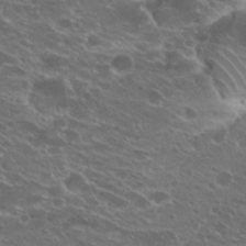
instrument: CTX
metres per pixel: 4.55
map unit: Hto
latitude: 25.3103
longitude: -40.0633
